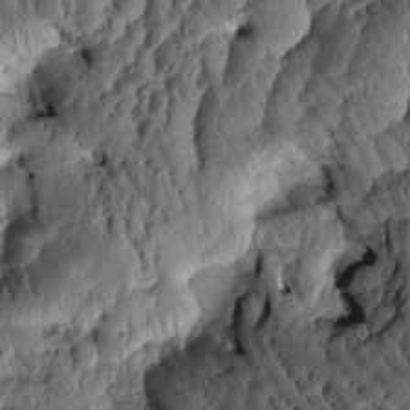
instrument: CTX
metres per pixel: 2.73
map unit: eHh
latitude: -1.0109
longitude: 15.8423
